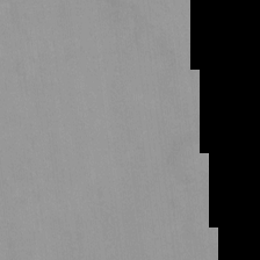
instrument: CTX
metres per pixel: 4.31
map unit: Ht
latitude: 3.3859
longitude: -23.1592
